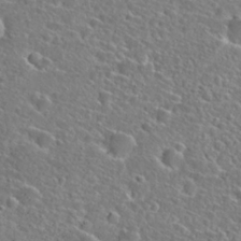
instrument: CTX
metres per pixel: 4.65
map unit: Hto
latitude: 24.9324
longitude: -46.3657
